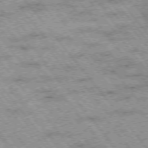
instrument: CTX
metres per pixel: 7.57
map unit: Hpe
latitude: -76.1228
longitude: -20.8002
